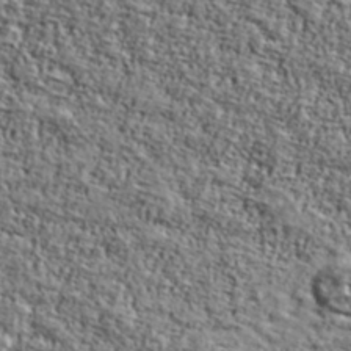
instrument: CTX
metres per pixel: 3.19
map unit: Ave
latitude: 42.4601
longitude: -110.4412
